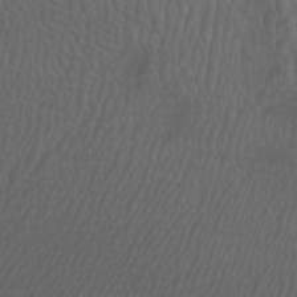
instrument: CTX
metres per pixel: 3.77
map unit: Htu
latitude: -5.0486
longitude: -89.6127
